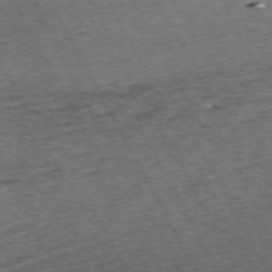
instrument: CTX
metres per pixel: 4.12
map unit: Hpe
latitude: -70.3495
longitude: 13.1620
